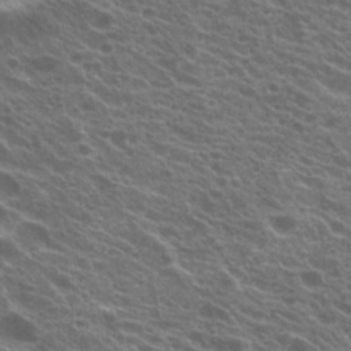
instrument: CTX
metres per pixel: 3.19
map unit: Hto
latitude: 20.9325
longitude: -35.3859
